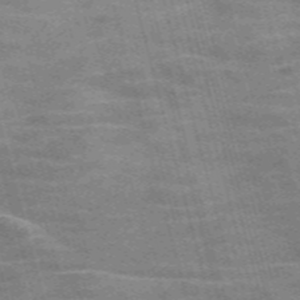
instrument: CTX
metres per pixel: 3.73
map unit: Nve
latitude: -58.9163
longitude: 65.4644
